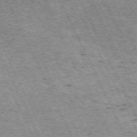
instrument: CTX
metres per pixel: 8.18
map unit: Hpe
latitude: -70.8219
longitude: 11.3510
